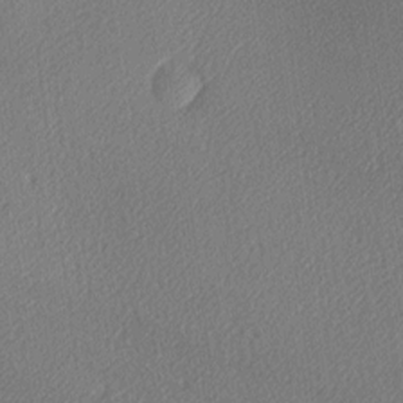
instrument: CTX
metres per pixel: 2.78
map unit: lAa
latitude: -10.1984
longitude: -127.4049
